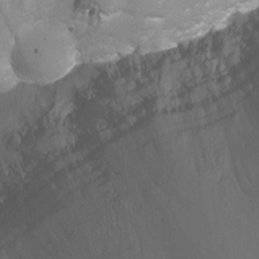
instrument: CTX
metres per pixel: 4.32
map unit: Nhu
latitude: -6.4251
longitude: -47.7450
